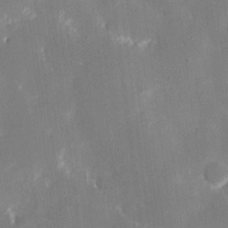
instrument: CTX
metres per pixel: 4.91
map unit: eHh
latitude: 10.4790
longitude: -69.1403
